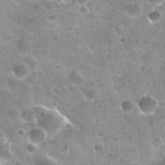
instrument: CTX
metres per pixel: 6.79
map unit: Nhu
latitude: 30.5924
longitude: -54.6679
